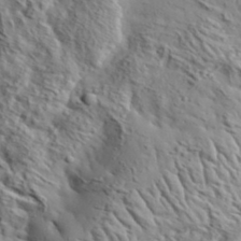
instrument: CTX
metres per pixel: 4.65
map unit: eHh
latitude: 37.1970
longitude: -80.8191
